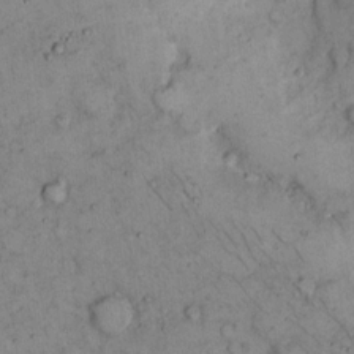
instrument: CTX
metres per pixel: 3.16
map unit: Hto
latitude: 10.7435
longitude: -60.1389
